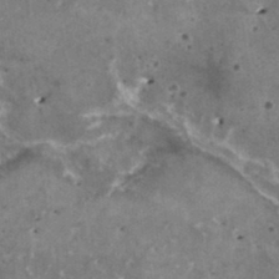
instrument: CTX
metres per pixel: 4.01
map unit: HNhu
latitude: 1.6693
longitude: 5.8233
